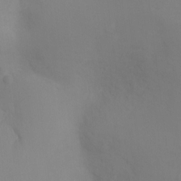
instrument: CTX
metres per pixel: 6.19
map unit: Ht
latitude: -8.6329
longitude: -34.9324
